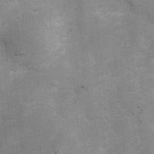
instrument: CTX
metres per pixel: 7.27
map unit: Ht
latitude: 4.2144
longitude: -22.6490
